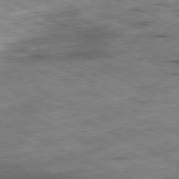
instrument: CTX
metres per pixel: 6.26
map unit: Ap
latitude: -81.2376
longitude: -71.9906
